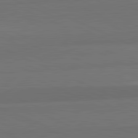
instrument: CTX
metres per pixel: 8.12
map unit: lApd
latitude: 82.3656
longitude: 157.9178
